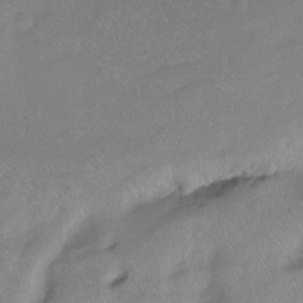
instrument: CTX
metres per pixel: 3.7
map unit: Ht
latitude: -14.8030
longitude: -42.6680
